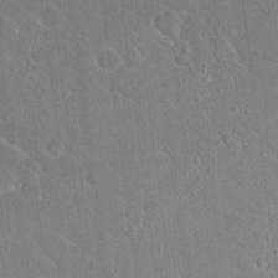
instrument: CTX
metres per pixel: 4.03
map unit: Hto
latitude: 17.4426
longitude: -39.8205
